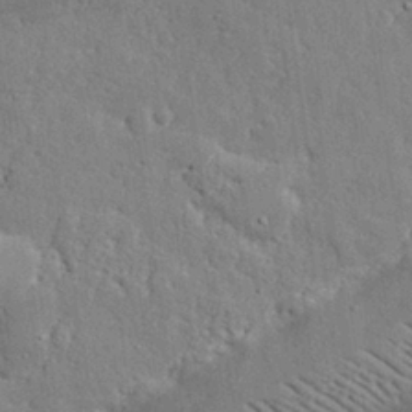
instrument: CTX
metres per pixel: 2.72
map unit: eHh
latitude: 30.0444
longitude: -82.8191
